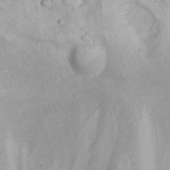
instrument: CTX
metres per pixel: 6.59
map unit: eHh
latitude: 23.2537
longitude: -60.6490
